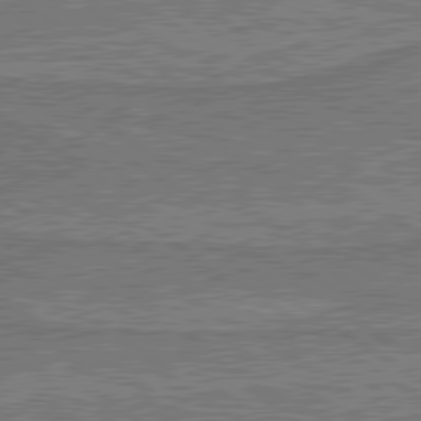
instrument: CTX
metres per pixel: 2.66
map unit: lApd
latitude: 79.9906
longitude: 170.1606
